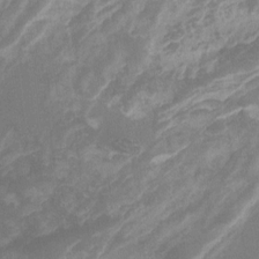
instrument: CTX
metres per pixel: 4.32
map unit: Ht
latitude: -14.1606
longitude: -57.5938
